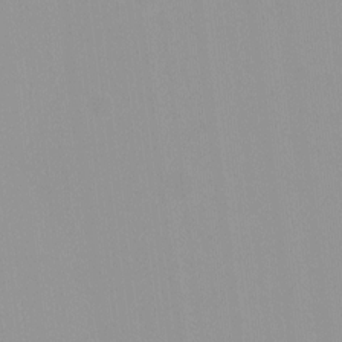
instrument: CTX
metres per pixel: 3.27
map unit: Hto
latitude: -8.3117
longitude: -42.2712
